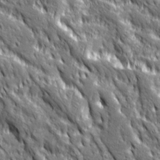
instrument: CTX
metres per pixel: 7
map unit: Ave
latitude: 19.9150
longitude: -135.0080
